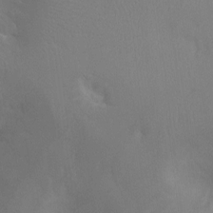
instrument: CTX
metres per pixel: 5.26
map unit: Ht
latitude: -4.9163
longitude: -25.8961
